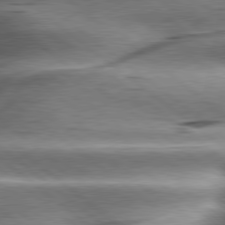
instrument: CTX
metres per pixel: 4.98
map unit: lApd
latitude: 79.8773
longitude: -139.8772
